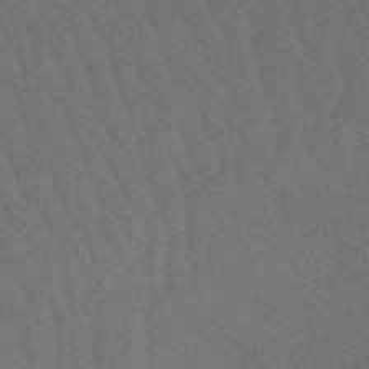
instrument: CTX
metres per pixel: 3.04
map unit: lHb
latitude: -47.9745
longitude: 82.5951
